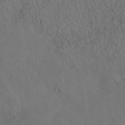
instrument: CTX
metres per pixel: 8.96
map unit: HNhu
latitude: -41.1431
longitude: 97.4644
